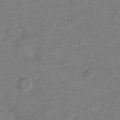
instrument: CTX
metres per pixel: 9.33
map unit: Nve
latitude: -18.3684
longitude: 106.8030
